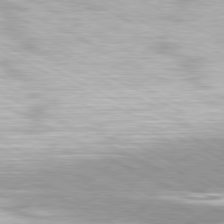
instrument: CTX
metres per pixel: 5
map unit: Hpe
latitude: -81.5021
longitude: 17.3699
